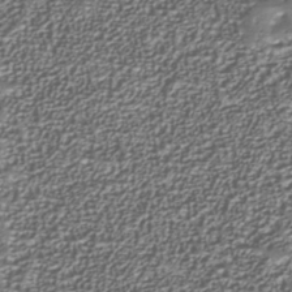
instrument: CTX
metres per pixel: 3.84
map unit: Nhu
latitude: -38.2740
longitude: -82.6112
